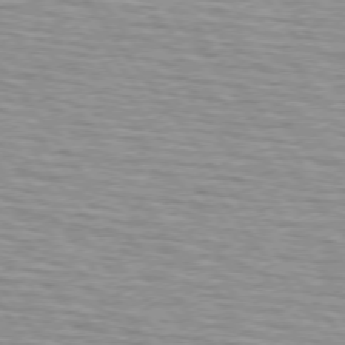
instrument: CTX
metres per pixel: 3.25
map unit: lApd
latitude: 74.6302
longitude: -75.6883
